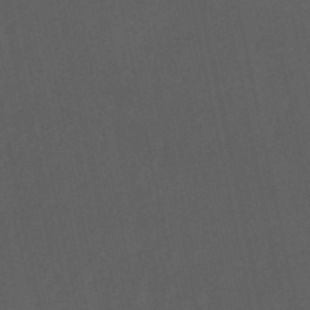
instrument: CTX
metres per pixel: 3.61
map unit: eHb
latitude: -50.8030
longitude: 72.5762
